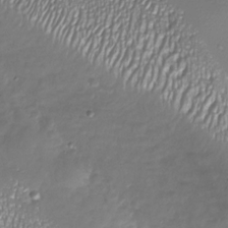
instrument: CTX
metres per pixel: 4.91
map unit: Nhu
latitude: -27.5966
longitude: -59.7450
